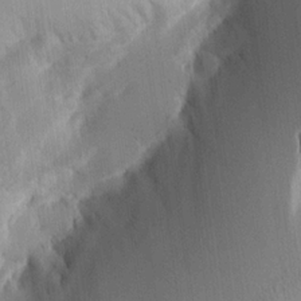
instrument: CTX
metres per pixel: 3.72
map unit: Aa
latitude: 15.4049
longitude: -148.0444
